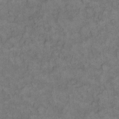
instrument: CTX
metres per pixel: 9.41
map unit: eHh
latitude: 13.9150
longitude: -64.7435
